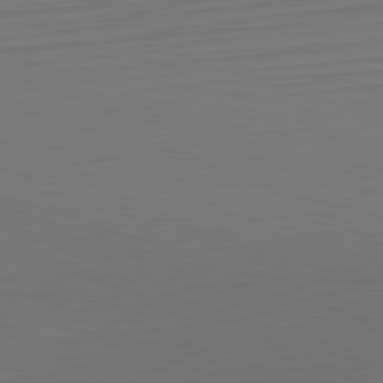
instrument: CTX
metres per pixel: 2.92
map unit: Hpe
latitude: -82.6329
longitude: 10.8975
